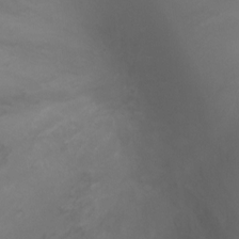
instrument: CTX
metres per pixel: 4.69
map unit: Ht
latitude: 0.7624
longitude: -20.8947
